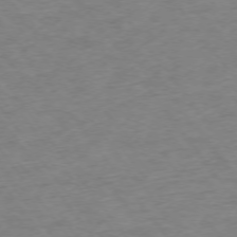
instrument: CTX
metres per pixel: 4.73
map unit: Ap
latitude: -74.7086
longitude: -79.2159
